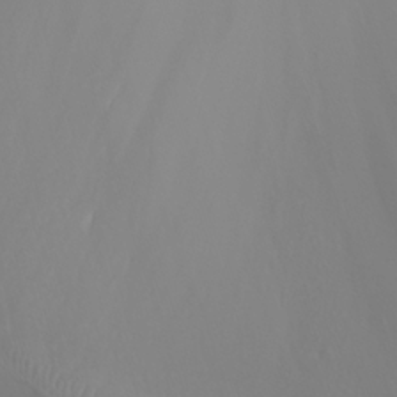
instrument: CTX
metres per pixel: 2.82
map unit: Nhu
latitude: -8.5007
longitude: -84.5168
